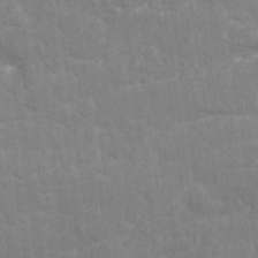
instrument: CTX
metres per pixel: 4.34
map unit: Nhu
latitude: 26.2523
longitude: -62.2901
